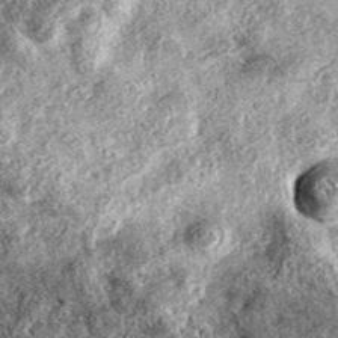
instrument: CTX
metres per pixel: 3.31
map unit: eAb
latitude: 38.1200
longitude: 106.1228
